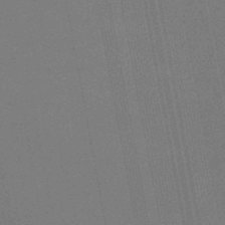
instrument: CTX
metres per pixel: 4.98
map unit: lHb
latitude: -47.5777
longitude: 68.3684
